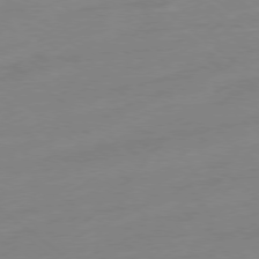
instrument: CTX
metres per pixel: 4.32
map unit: Ap
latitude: -78.4818
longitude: -98.4412
